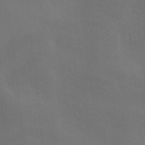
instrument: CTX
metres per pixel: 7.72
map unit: lAa
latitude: -6.3684
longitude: -121.4994
